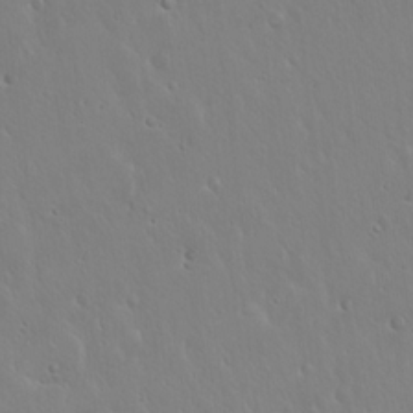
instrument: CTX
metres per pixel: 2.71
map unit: Hto
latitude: 17.2348
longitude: -56.9702
